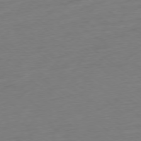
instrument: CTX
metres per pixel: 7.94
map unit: Ap
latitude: -78.6896
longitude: -68.6113
